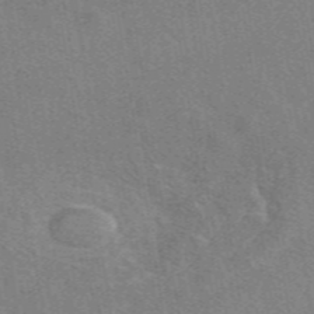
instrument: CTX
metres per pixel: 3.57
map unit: eAb
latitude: 48.9325
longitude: 115.1053
